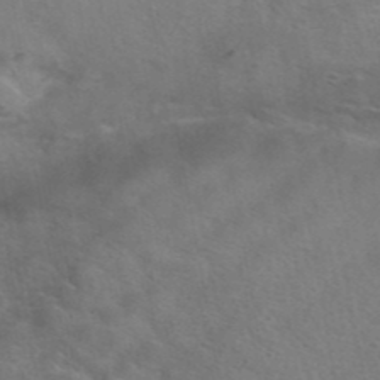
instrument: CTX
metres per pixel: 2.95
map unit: eAb
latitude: 42.4601
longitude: 104.4062
